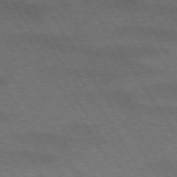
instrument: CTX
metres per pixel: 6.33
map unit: lApd
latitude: 72.9703
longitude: -57.6882
